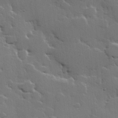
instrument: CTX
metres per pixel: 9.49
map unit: Hve
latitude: 22.7435
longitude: 149.4266
